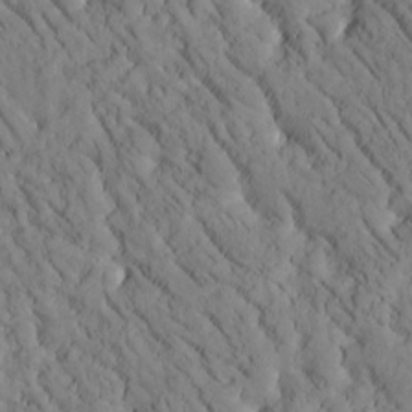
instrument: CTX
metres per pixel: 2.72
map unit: Htu
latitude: -2.8030
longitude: 174.0283
